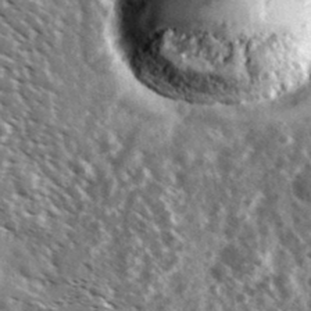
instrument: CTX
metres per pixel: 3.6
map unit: Ave
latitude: 37.7450
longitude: -107.8205
